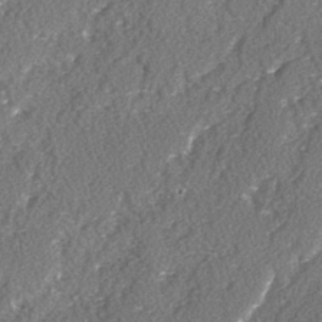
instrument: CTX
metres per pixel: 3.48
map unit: lAvf
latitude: -3.3509
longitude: -108.3656
